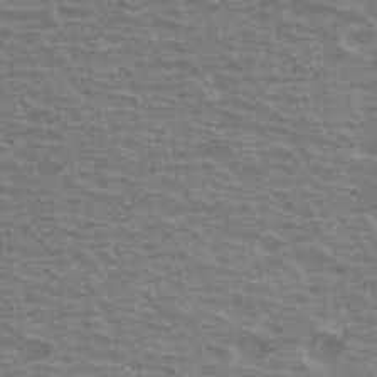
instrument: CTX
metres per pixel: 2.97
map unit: Hto
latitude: 34.1955
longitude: -40.5734
